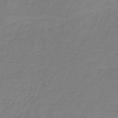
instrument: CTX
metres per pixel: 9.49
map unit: HNb
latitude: -35.3699
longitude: 53.8044
